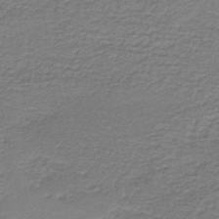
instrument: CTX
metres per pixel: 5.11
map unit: HNb
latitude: -44.5385
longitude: 51.1809
